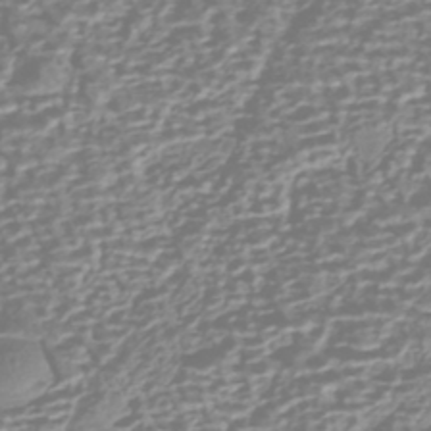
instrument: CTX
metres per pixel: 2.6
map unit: HNhu
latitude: -42.9919
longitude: 100.5951
